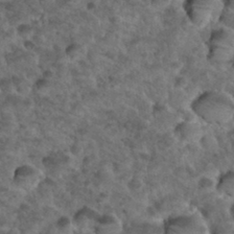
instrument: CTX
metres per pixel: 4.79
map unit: Hto
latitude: 35.0647
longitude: -49.6127
